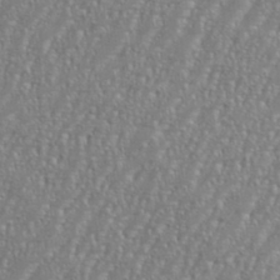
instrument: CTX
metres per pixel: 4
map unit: eHh
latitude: 35.4426
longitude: -132.5357
